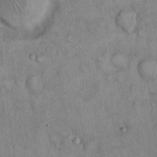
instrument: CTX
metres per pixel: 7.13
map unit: Hto
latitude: 14.2712
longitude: -58.5357
